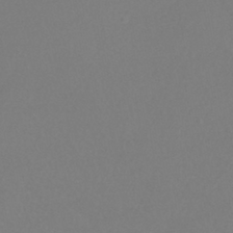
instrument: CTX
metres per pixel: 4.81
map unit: HNhu
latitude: -41.8989
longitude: 94.0283
